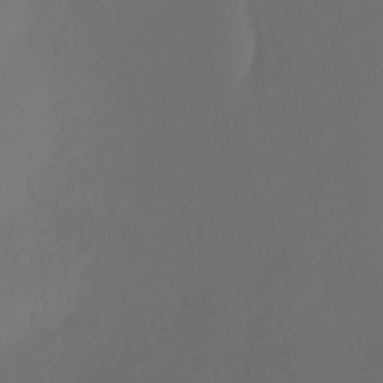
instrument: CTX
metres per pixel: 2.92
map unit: Ht
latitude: -2.9919
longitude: -60.8002
